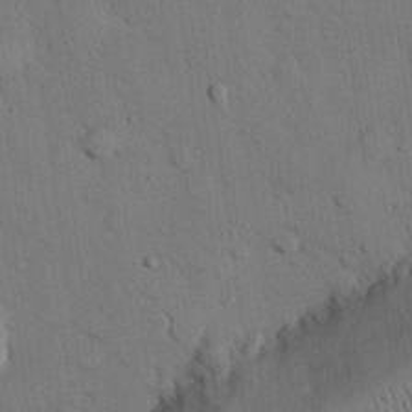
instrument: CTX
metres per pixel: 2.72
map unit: eHh
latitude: 26.1011
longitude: -77.7260
